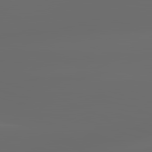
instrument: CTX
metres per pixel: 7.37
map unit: lApd
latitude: 83.5938
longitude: -128.7435
